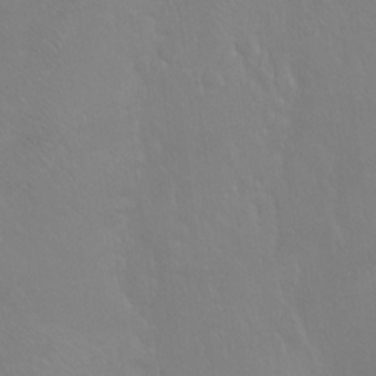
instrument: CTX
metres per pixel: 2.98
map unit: Ht
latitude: -7.8233
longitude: -37.2726
